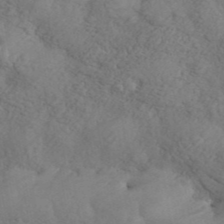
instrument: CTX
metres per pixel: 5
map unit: ANa
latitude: 41.6504
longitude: 52.8597
